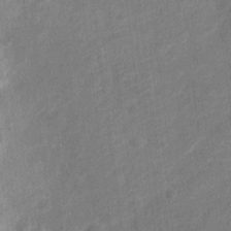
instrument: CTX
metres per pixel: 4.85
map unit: Nve
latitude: -18.5574
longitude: 108.9542
